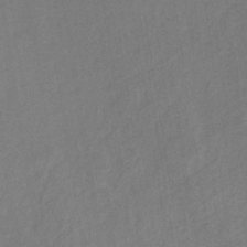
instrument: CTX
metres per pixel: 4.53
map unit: lHb
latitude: -36.5007
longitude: 72.3873
